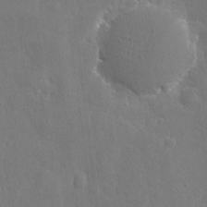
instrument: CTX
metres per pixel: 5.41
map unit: eHh
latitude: 10.5357
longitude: -70.4034
